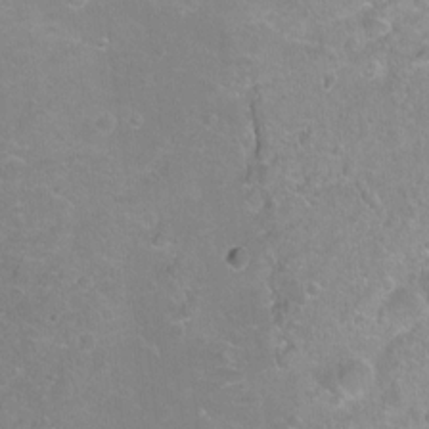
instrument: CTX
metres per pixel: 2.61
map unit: Ht
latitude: -5.7288
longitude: -36.6680
